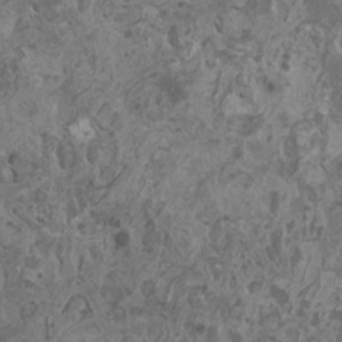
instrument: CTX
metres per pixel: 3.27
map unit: HNhu
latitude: 0.2711
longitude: 5.5588
